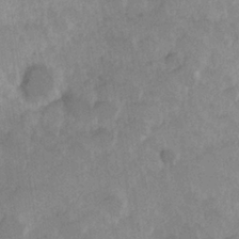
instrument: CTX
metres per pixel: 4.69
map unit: Hve
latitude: 24.9135
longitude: 145.0298
